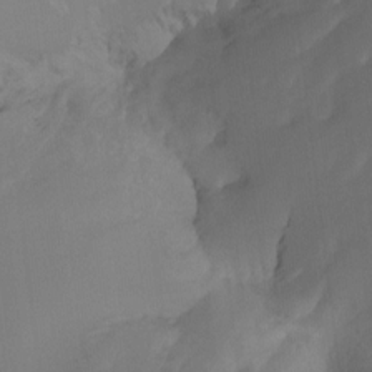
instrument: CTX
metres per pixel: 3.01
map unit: Hto
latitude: -7.8611
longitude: -51.1214
